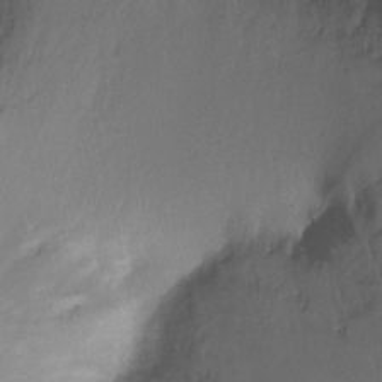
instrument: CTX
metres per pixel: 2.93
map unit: Ht
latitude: -9.8044
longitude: -39.3104
